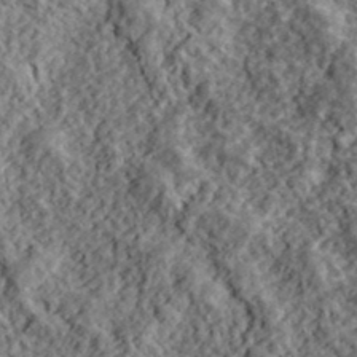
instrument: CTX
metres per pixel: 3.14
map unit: lHvf
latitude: 40.1388
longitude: -88.3657
